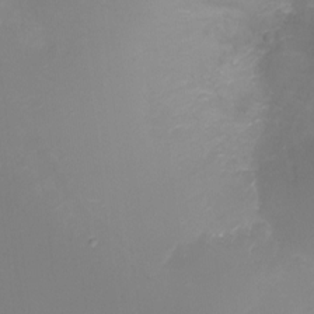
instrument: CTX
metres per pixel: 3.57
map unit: Nhu
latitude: -17.6722
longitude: -47.0837
